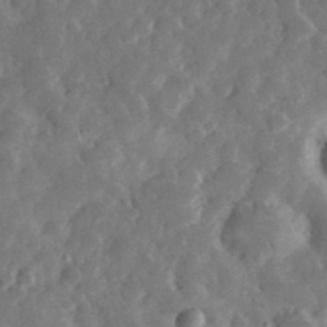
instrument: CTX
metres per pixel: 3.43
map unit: eHh
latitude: 35.2537
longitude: -69.3293
